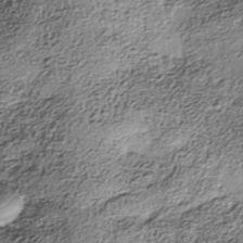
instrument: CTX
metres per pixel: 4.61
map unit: Nhe
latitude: -38.2740
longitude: -148.0444
